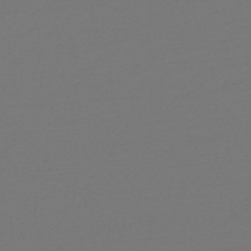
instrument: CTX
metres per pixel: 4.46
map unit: HNb
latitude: -51.6533
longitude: -43.6883
